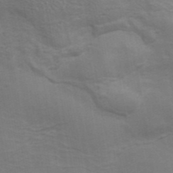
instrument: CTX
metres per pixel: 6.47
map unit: ANa
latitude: 42.1011
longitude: 14.3118
